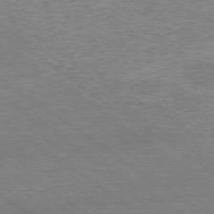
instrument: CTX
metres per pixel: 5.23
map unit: Ap
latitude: -79.3131
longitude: -82.5356
